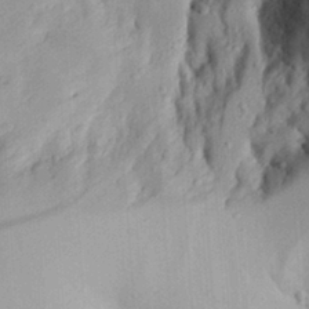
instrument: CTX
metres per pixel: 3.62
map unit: Aa
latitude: 29.4993
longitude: -133.0836
